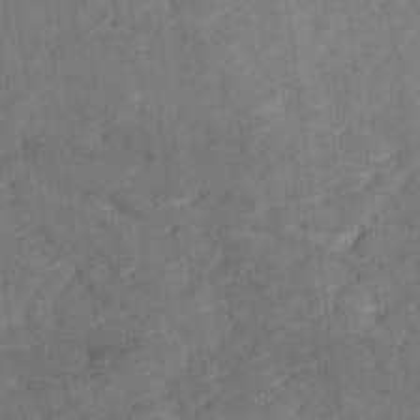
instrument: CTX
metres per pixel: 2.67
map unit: Ave
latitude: 18.5545
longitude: -135.6127
